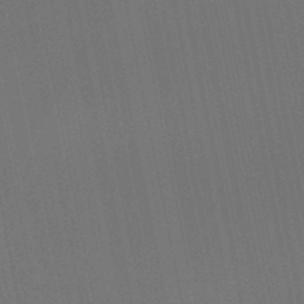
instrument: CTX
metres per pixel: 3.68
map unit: HNb
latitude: -51.5966
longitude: -47.0270
